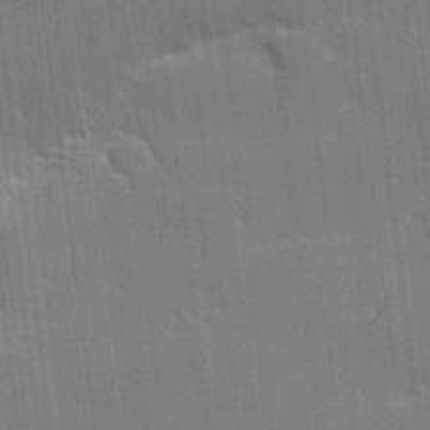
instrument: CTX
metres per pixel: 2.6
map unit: lHvf
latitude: 26.3656
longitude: 141.1998
